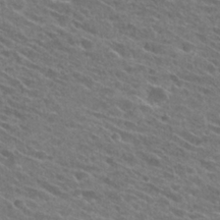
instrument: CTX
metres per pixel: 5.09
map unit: Hto
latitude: 26.3656
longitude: -42.0255
